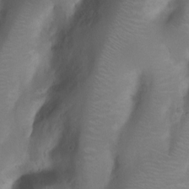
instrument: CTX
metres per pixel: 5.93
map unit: Nhu
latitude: 7.3860
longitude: -22.5546
